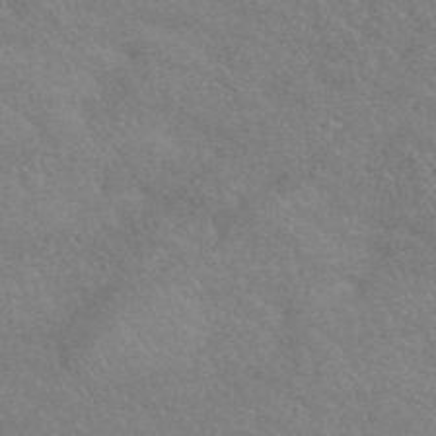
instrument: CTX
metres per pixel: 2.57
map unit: HNhu
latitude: -42.8408
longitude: 92.7463
